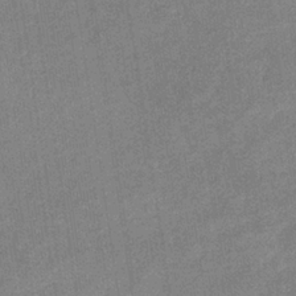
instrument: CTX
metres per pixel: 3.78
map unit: eHb
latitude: -35.7478
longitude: 73.5588
